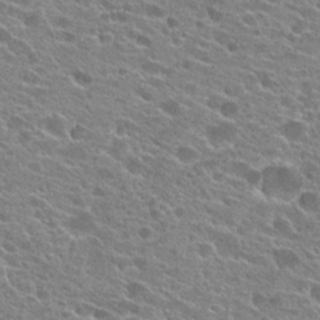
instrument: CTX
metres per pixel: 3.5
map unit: Hto
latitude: 24.5167
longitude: -42.4979
